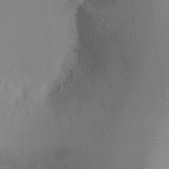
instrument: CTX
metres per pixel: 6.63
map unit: Ht
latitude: -15.0298
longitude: -41.1403
